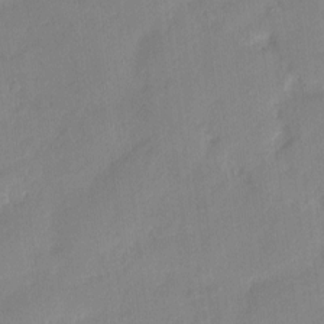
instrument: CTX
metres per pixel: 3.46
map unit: eHh
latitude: 3.6316
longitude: -74.1578
